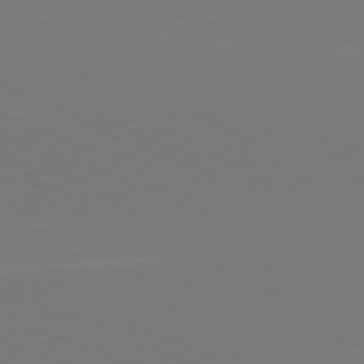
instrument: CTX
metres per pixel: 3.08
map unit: lApd
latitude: 81.8961
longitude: 145.4266
